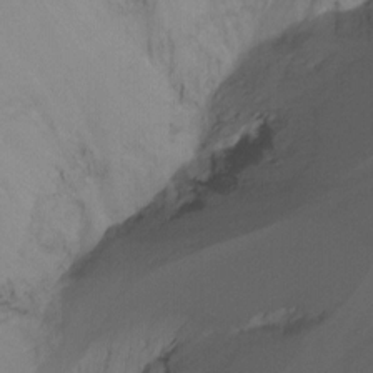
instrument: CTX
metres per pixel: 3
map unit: Nhu
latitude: -14.3873
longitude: -58.4412
